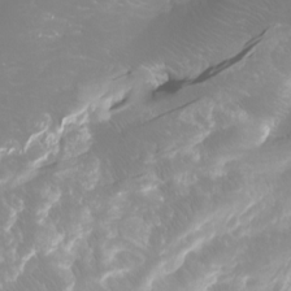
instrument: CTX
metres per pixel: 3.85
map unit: Nhu
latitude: -10.1039
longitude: -68.7813
